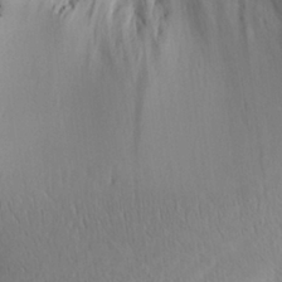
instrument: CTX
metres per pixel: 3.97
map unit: Aa
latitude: 28.4979
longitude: -145.0269
